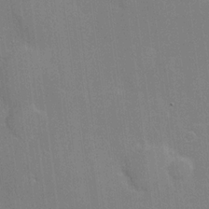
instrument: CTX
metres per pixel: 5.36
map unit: Hve
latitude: 17.7828
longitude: 151.2376
